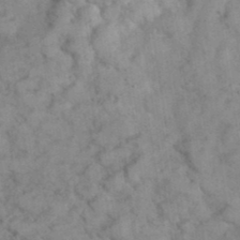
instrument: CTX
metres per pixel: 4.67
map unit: eHh
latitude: 37.9150
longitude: -67.2348
